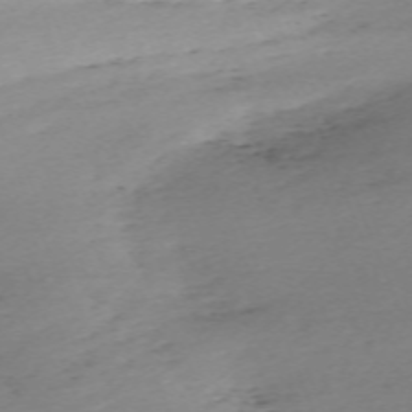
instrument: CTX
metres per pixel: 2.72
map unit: Nhu
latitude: -67.2754
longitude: 39.5588
